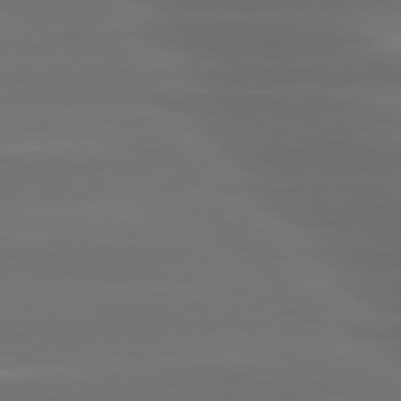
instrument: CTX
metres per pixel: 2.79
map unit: lApd
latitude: 80.6113
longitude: -138.8947
